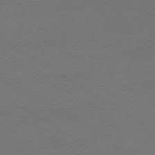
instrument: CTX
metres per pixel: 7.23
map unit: Ap
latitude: -79.6344
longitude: -52.2334
